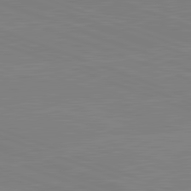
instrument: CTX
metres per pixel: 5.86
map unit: lApd
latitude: 82.1199
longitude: -158.4412
